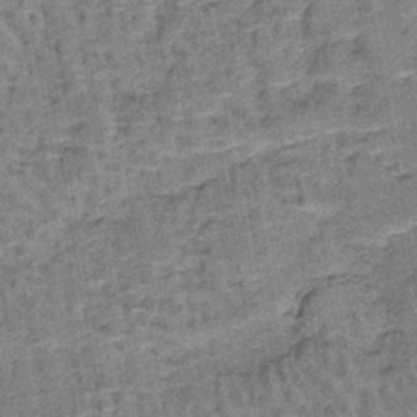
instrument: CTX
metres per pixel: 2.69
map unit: lHb
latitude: -41.0297
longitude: 57.8422
